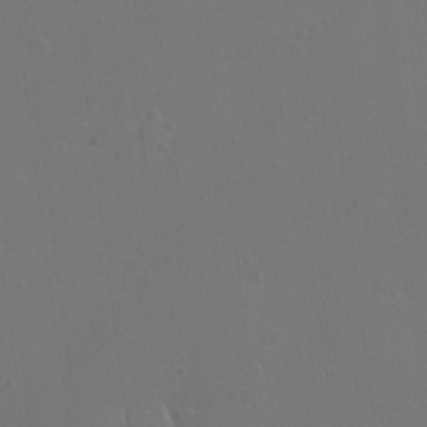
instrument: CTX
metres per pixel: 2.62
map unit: Ht
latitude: 0.3467
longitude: -35.7449
